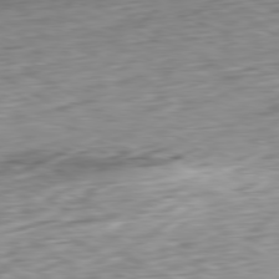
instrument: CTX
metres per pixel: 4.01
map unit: Hpe
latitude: -80.2740
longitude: 20.3117
